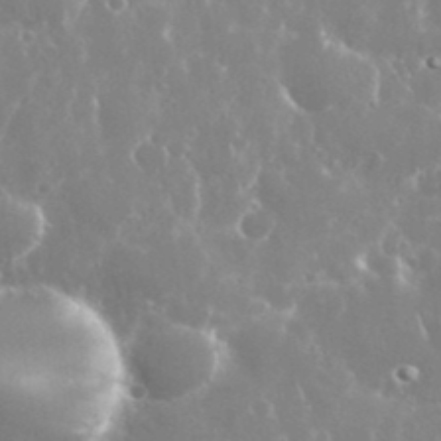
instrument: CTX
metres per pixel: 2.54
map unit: eHh
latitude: 35.6316
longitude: -58.5924
